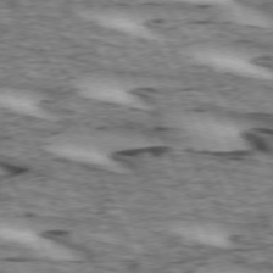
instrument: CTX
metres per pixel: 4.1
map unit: lApd
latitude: 72.4601
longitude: -54.5546
